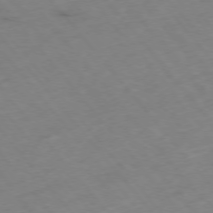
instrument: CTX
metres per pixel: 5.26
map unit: Hpe
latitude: -76.0661
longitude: -18.3845
